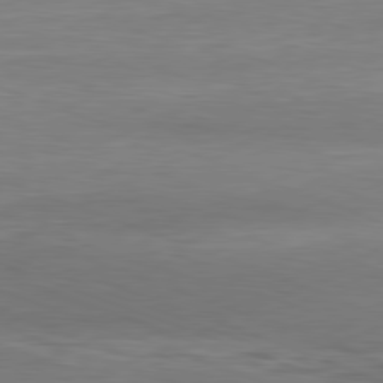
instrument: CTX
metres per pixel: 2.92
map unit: Ap
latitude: -81.6344
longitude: -79.3482
